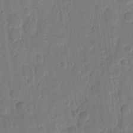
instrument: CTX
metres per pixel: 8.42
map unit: eHh
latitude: 9.9528
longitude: -66.6490
